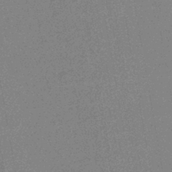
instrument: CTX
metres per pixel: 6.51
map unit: HNhu
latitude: -42.8974
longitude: 99.2565
